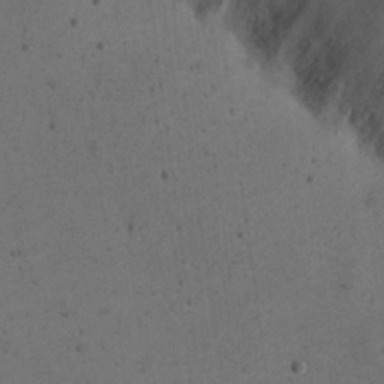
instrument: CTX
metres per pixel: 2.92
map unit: eHh
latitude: 22.8002
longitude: -68.8758
